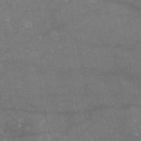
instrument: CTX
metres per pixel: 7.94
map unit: eAb
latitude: 47.1215
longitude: 120.1605
